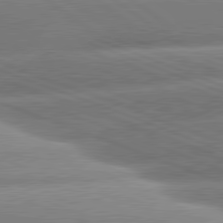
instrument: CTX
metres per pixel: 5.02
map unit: lApd
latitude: 80.9325
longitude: -158.0444
